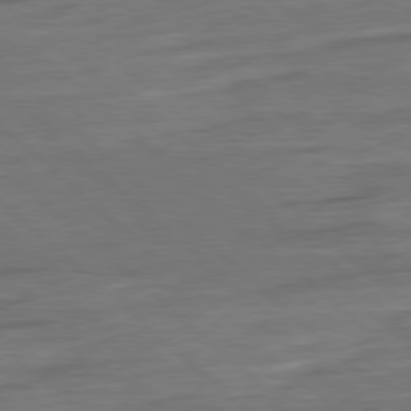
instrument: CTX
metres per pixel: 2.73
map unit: Ap
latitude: -80.0850
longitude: -54.8380
